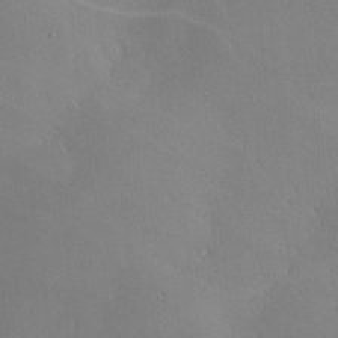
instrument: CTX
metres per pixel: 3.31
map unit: lHvf
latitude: -9.4454
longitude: -100.2145
